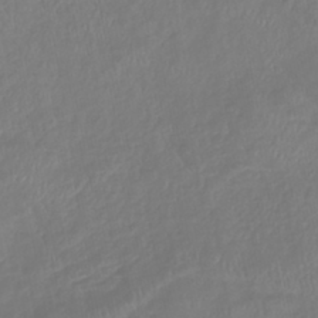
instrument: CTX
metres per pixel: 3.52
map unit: lHb
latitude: -40.9919
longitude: 75.0109
